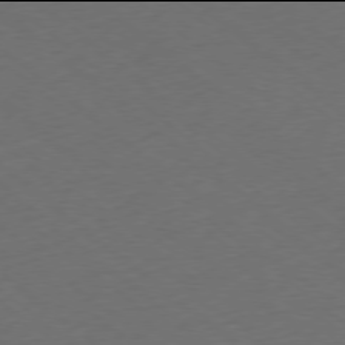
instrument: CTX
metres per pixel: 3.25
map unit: Ap
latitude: -78.0094
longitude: -96.2900
